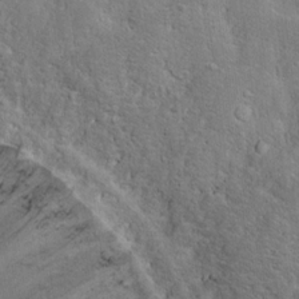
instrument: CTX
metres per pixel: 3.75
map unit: Hto
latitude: 15.8017
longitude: -37.6127
